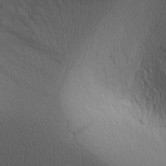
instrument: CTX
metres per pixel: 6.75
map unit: Nhu
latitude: -4.7463
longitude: -151.9528
